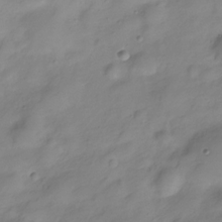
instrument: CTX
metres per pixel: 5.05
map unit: Hve
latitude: -28.7463
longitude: 93.6344
